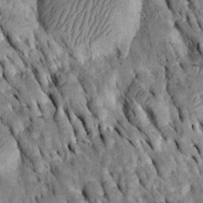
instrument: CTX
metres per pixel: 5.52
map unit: Htu
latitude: -2.5195
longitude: 150.5573
